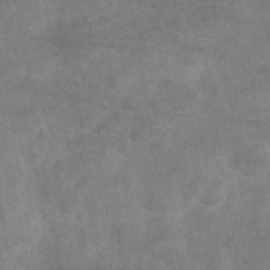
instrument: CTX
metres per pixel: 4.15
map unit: eAb
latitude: 44.8002
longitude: 109.5021
